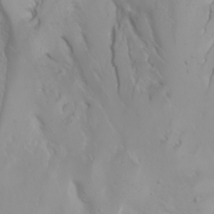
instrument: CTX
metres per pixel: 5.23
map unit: Nhu
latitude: -4.4818
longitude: -85.5938
